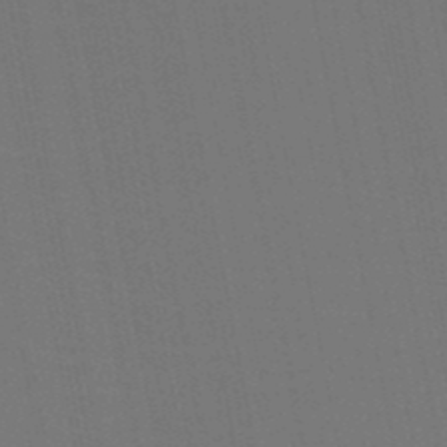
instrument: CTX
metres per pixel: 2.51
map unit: HNb
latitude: -50.8786
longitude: -47.2915
